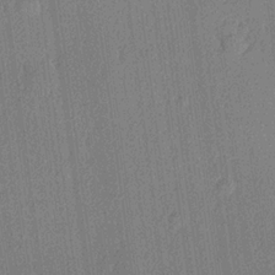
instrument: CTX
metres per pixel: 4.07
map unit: lHvf
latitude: 20.7813
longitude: 141.2187
